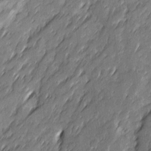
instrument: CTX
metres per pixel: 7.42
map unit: Ave
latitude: 15.5749
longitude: -136.1011
